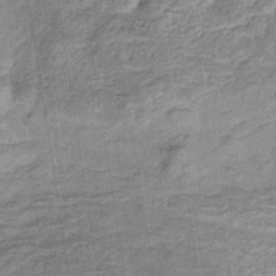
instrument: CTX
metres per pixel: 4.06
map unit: eHb
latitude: -34.0850
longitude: 76.0661
